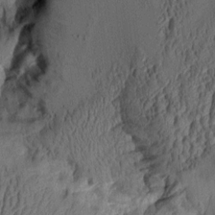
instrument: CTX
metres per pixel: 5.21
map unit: Aa
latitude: 8.1767
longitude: -128.2333
